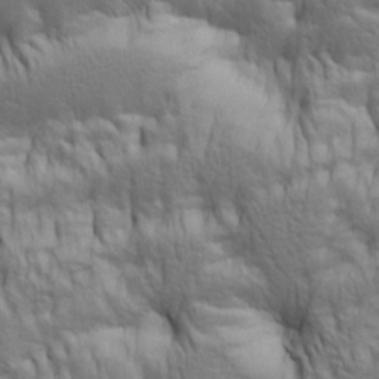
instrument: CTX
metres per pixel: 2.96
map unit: lAa
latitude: 5.5938
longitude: -115.5938
